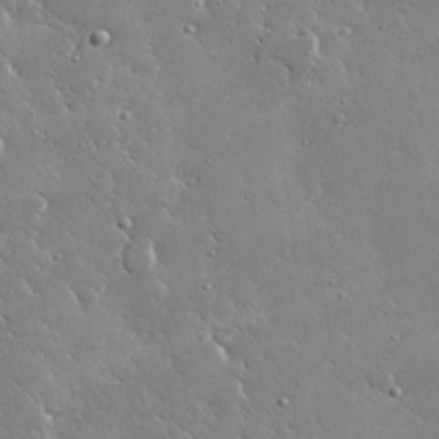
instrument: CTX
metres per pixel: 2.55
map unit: lHvf
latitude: 32.2523
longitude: -92.8569
